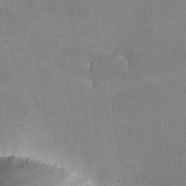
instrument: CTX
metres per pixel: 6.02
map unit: lHvf
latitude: -9.4076
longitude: -101.4993
